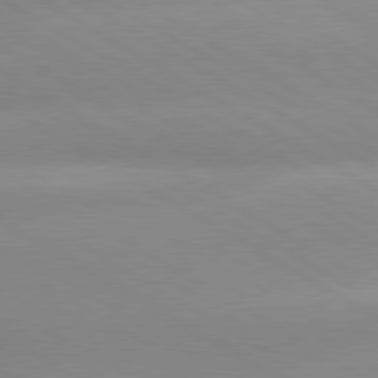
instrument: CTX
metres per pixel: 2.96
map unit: lApd
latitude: 80.1200
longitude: -146.6302
